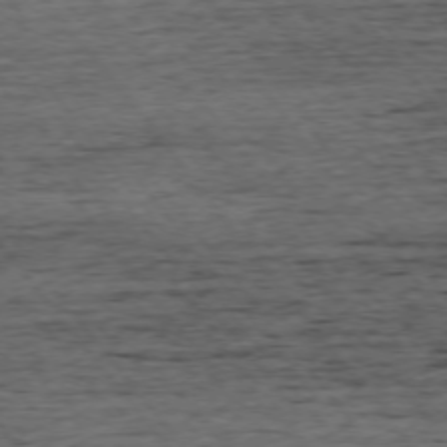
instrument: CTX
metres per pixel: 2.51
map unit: Ap
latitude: -75.1809
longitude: -93.0836
